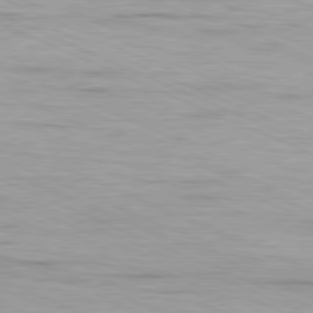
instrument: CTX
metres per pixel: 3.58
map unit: Ap
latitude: -81.7478
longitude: -75.2726
